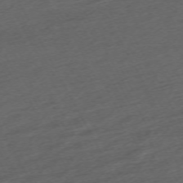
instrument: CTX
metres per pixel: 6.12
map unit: Hpe
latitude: -70.9731
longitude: 15.8234
